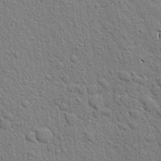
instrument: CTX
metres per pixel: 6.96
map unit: Aa
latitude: 24.6112
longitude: -147.1781
